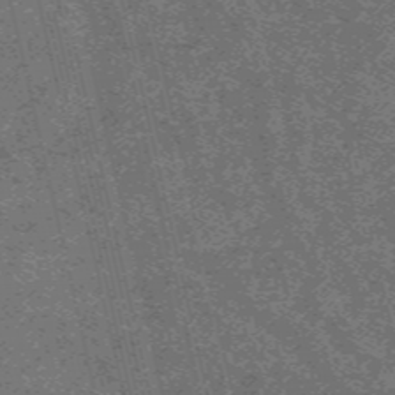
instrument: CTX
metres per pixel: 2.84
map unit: HNb
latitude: -55.7289
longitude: -45.7072
